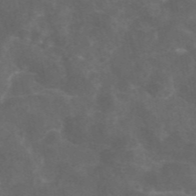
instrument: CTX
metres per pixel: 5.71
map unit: eAb
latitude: 46.3468
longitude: 125.8989
